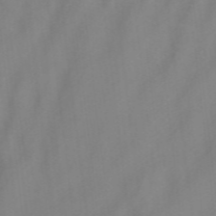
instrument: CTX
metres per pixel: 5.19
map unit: ANa
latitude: 37.7828
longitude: 24.0850
